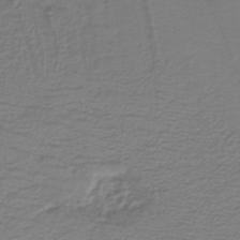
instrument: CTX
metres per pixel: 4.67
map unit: lHb
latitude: -41.5588
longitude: 52.1416
